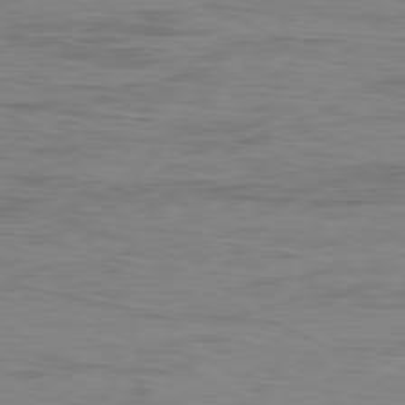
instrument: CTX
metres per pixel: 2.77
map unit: Ap
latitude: -80.2173
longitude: -72.8002
